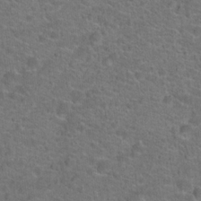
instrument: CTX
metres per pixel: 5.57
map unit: Hto
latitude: 19.9150
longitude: -43.6127
